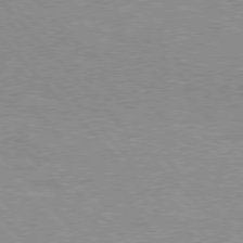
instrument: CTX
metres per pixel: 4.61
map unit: Hpe
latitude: 76.3656
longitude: -152.6680
